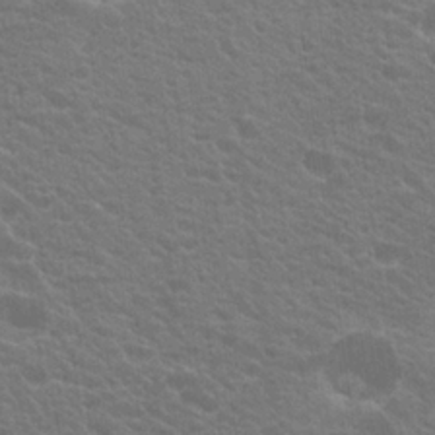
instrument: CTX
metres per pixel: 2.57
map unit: Hto
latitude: 23.3293
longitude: -35.3103
